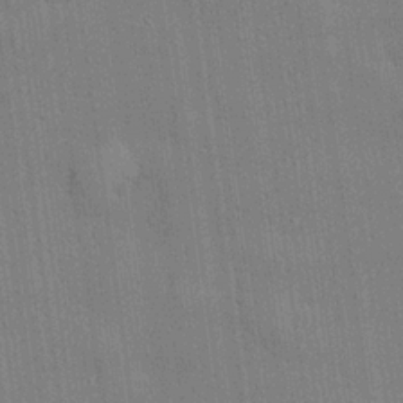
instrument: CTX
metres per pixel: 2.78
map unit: lHvf
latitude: 20.9514
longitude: 143.0864
